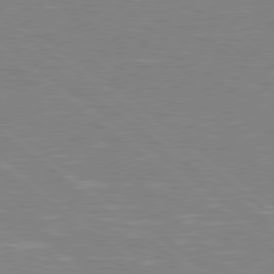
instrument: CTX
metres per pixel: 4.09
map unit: Hpe
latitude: 78.4790
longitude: -148.9892
